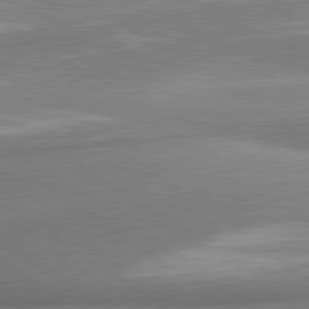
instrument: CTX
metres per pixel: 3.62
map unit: lApd
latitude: 80.1956
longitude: 176.5007
